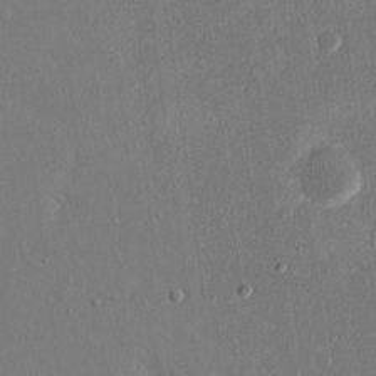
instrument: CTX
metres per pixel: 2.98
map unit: eHh
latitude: 16.9136
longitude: -70.8191
